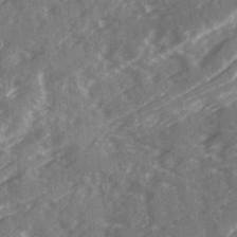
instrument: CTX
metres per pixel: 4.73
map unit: Ave
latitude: 19.7449
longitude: -130.7247
